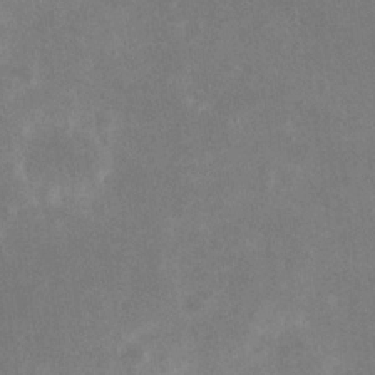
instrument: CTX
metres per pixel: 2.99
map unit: eHh
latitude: 20.5924
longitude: -69.3860
